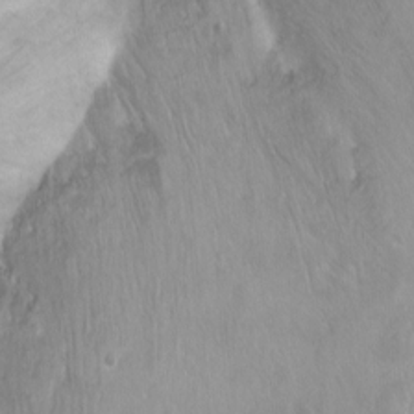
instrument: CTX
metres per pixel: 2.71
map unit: Nhu
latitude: -6.5573
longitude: -47.4238
